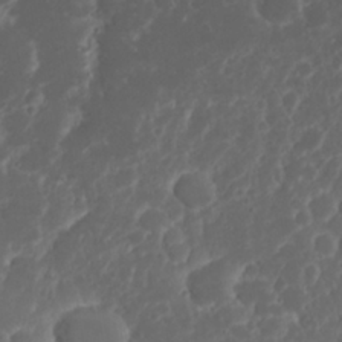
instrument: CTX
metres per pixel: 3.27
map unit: Nhu
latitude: 23.6694
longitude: -59.4993
